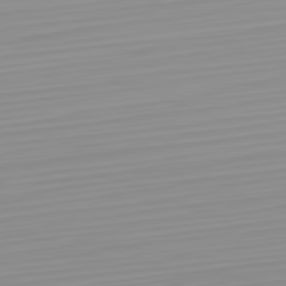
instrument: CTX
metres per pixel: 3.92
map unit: Hpe
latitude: -82.2928
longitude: 17.6533
